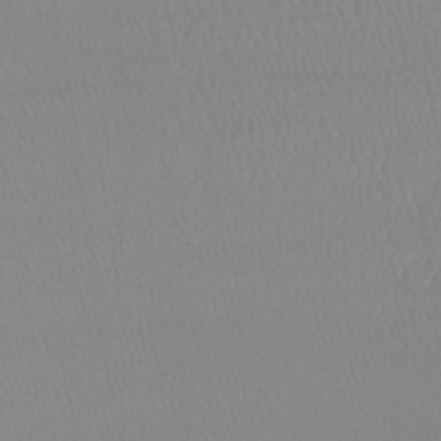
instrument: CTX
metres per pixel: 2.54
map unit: lHb
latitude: -41.4454
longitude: 71.2376
